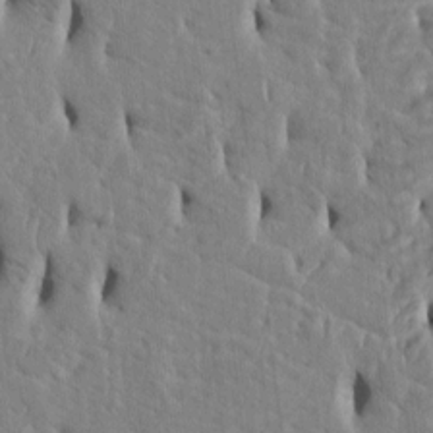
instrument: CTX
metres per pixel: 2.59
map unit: Htu
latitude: 3.2159
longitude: 151.1620
